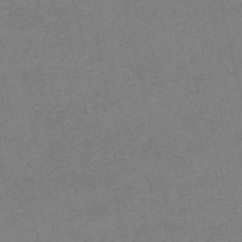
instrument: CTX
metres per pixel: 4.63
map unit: HNb
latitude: -54.7274
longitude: -40.1766
